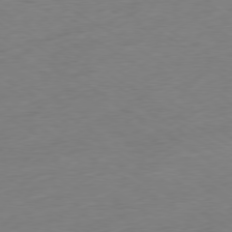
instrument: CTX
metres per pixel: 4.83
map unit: Ap
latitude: -78.6518
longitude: -57.9717
